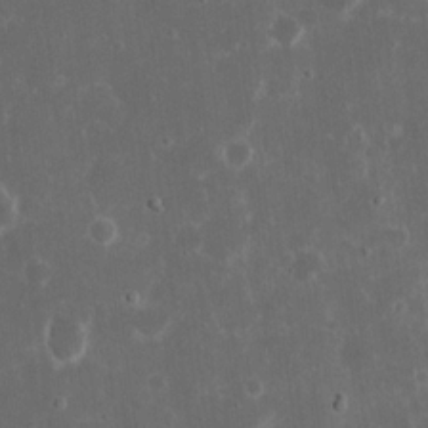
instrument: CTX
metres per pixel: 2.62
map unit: eHh
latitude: 17.0270
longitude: -73.4049
